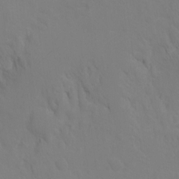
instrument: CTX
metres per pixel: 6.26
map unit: Ht
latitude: -10.3306
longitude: -34.7057
